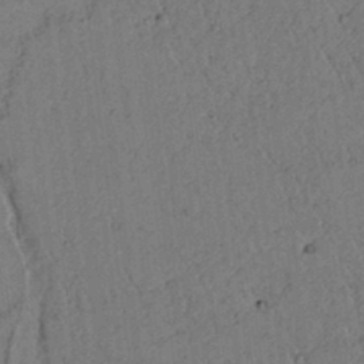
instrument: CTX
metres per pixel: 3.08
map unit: lAvf
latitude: 5.1592
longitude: 158.9541
